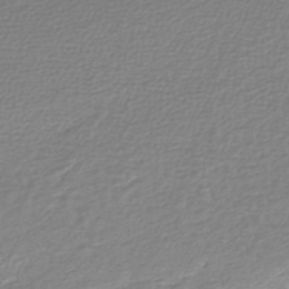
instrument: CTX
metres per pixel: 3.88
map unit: lHb
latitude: -44.6141
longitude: 68.8974
